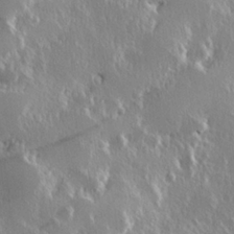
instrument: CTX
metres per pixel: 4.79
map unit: Hve
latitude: 23.5749
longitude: 146.0850
